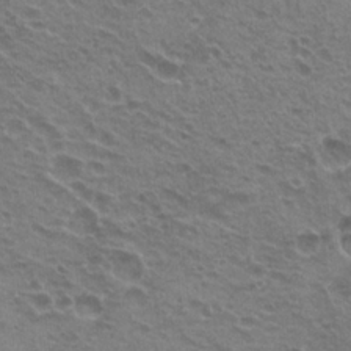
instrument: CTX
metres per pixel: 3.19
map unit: Hto
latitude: 21.6505
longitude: -31.8206
